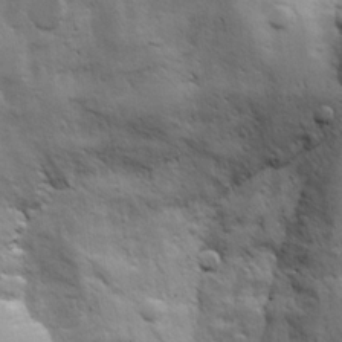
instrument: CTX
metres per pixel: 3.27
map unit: Aa
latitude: 18.6490
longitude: -125.4804
